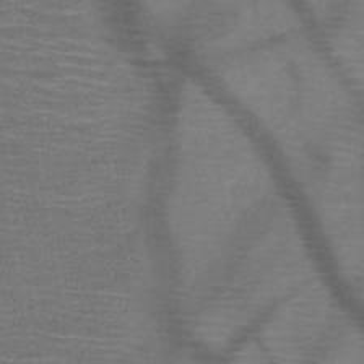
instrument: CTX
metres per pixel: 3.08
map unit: HNb
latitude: -48.5763
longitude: -45.2726
